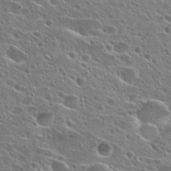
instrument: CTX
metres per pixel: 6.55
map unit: Hto
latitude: 25.9150
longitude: -45.8772
